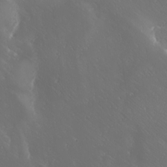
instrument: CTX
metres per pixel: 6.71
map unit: Ave
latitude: 20.2523
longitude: -137.8395
